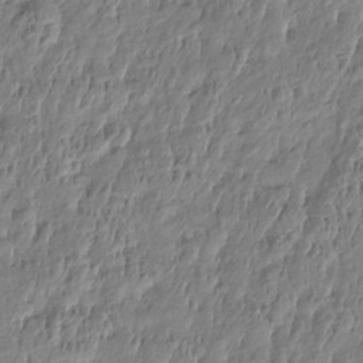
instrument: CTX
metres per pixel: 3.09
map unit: Htu
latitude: -5.1809
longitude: 176.8597
